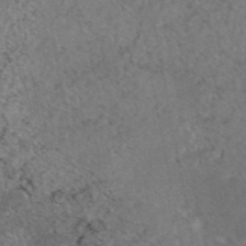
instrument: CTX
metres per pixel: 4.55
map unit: eAb
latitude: 45.4237
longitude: 114.0283
